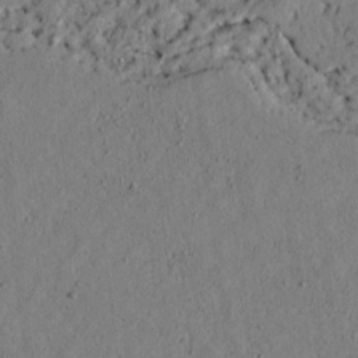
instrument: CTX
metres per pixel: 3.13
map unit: lAvf
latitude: 4.5924
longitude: 167.5399
